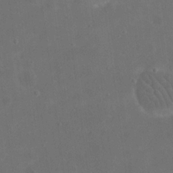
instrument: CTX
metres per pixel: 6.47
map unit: eHh
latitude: 19.6316
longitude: -65.9528
